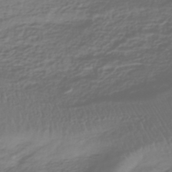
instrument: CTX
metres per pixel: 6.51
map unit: HNhu
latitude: -42.4440
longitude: 102.1795
